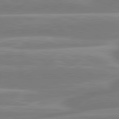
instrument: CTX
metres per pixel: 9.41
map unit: lApd
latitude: 81.0458
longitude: -130.4223
